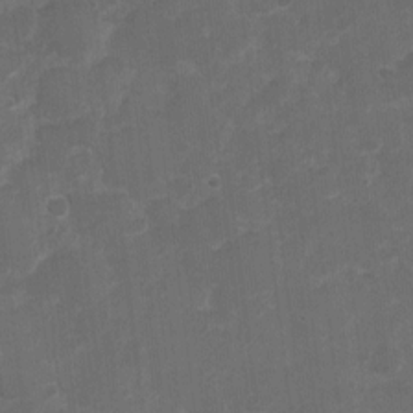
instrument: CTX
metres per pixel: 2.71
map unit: Nhu
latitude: 2.9891
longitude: -16.7435
